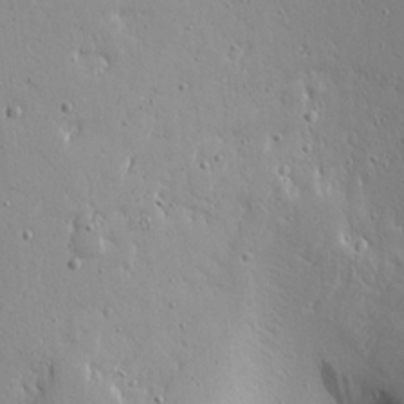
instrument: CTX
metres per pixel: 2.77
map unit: Ave
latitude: 16.4412
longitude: -140.9891
